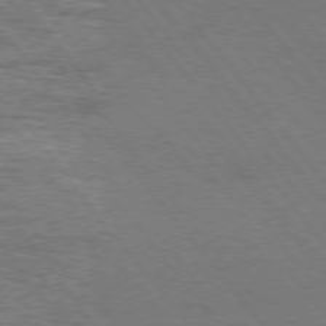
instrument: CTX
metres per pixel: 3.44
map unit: Hpe
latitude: 75.0270
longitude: -138.3845
